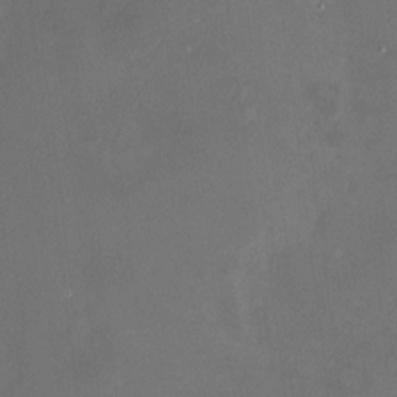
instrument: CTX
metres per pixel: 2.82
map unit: HNhu
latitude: 7.3671
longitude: 9.1431
